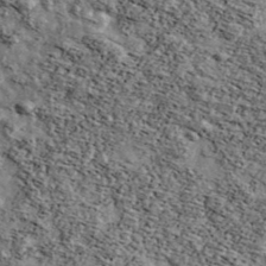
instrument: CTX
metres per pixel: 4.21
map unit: Ave
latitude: 43.0459
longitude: -107.9339
